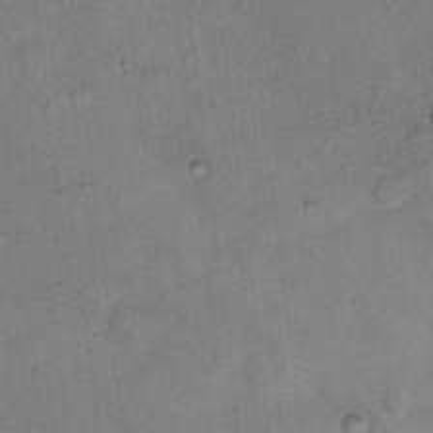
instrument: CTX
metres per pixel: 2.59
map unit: Nhu
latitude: 14.3846
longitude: -36.7813
